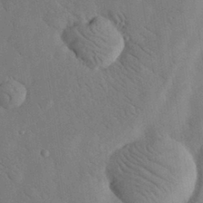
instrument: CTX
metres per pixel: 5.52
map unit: eHh
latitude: 29.2915
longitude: -76.4034
